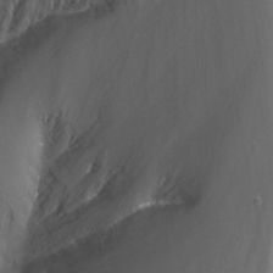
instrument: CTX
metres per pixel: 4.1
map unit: Nhu
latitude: -13.1620
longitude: -64.4223
